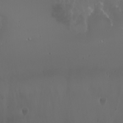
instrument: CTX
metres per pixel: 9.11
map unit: Nhu
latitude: -5.7288
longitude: -88.5168
